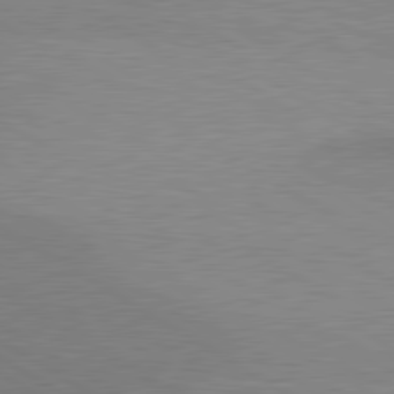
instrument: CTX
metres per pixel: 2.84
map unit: lApd
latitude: 80.4412
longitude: 126.5195
